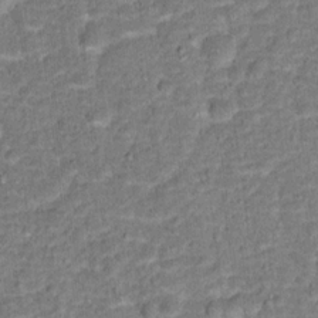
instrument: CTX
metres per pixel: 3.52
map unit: Hto
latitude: 15.5372
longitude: -38.6112
